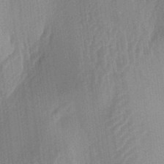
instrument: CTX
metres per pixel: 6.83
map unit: lAa
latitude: -5.5021
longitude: -129.1214
